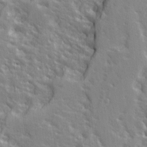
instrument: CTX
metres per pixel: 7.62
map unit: Ave
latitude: 15.1404
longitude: -130.6113
